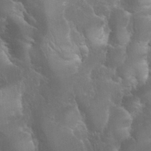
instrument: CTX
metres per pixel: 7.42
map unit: Nhu
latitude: 28.7624
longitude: -66.2900
